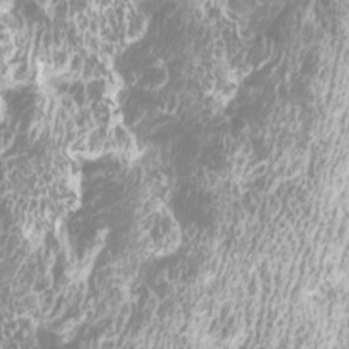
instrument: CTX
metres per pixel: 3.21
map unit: Htu
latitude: -10.6330
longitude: -73.9339
